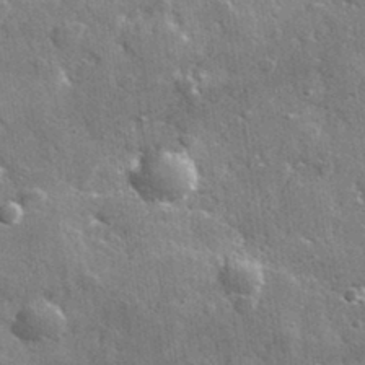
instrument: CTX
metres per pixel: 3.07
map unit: lHvf
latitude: 34.7624
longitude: -88.6302
